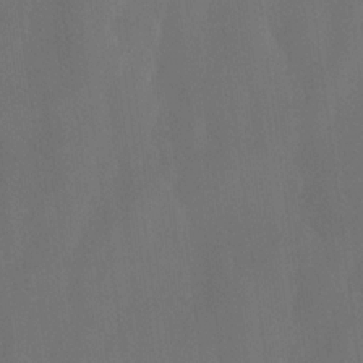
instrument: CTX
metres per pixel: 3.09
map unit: eHh
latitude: 18.8758
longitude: -66.0822
